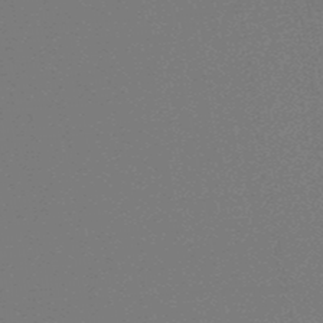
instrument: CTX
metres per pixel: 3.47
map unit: HNb
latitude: -48.2929
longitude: 59.8044
